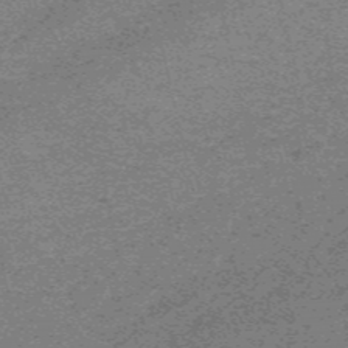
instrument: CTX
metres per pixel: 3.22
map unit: HNb
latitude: -55.2187
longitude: -45.7638
